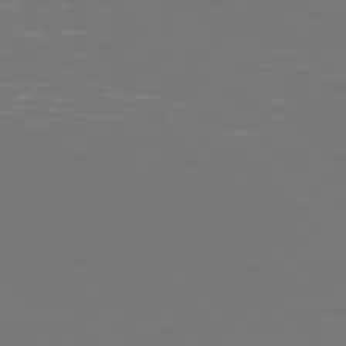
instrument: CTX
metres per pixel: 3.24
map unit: Hpe
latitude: 74.6868
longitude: -123.4615
